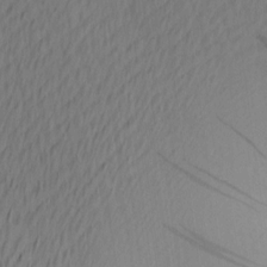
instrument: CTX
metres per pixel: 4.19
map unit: Ave
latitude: 12.9892
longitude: -106.9325
